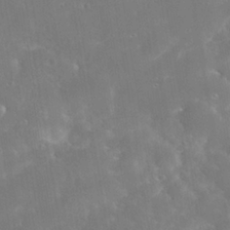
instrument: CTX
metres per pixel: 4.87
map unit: Nhe
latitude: -39.0109
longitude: -117.7450
